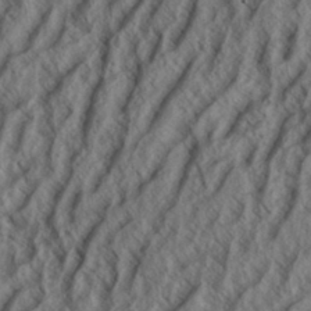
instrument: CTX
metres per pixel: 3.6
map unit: Aa
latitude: 33.9717
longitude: -139.2537
